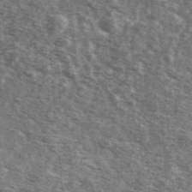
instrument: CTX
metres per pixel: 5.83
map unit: Ave
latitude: 42.2712
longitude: -106.7246
